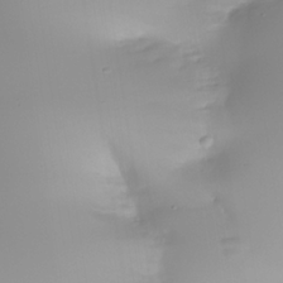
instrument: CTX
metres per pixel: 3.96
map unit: Nhe
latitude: -34.8219
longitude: -143.0648
